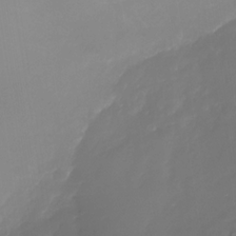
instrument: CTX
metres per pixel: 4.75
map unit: Nhe
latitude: -35.8989
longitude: -90.1578
